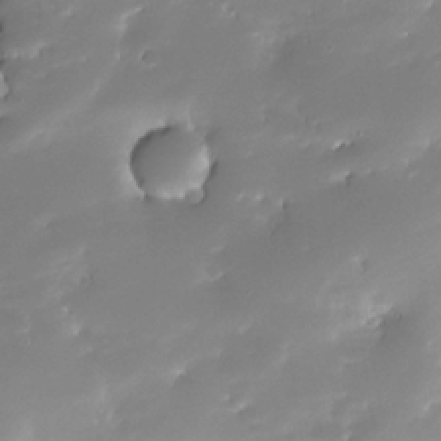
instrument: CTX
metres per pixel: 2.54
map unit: Nhe
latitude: -32.9542
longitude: -117.7072
